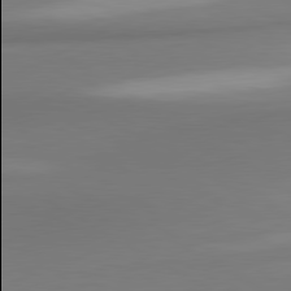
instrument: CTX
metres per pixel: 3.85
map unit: lApd
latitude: 80.3467
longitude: 174.0094
